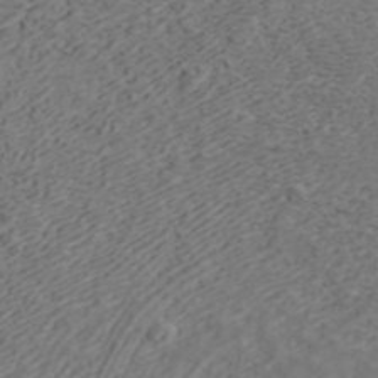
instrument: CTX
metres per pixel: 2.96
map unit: ANa
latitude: 42.7246
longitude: 28.9542
